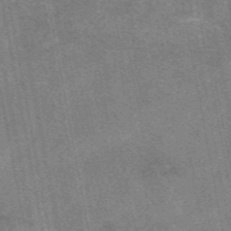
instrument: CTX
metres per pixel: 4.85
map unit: eAb
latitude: 48.0633
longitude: 122.0850
